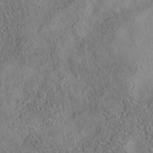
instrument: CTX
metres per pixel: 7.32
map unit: eAb
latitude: 35.4237
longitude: 108.6329
